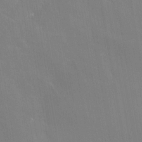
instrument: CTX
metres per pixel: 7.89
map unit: Nhe
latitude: -28.4818
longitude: -110.3279
